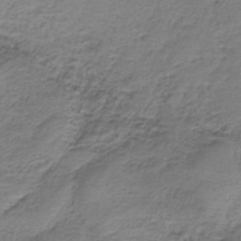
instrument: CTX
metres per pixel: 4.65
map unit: HNb
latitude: -35.6722
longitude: 58.2739
